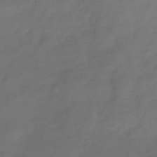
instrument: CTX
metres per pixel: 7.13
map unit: Hve
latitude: -31.2565
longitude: 94.1983
